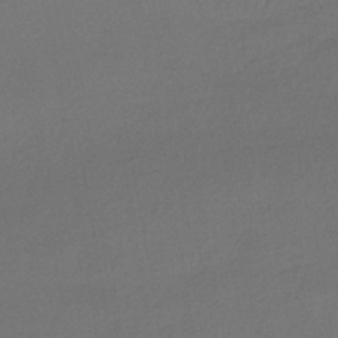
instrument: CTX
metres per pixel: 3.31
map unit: HNhu
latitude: -42.3873
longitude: 95.2942
